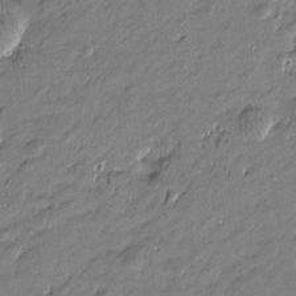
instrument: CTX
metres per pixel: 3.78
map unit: Htu
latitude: -6.7274
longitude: 176.9164
